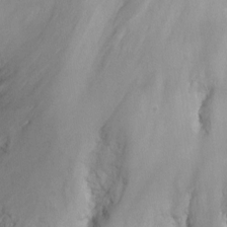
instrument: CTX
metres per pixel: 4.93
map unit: Nhu
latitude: -12.5385
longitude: -67.0836
